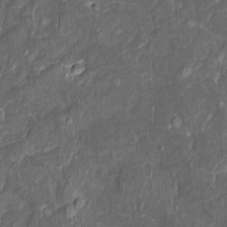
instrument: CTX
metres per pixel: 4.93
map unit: Htu
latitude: -0.8408
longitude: 149.0109
